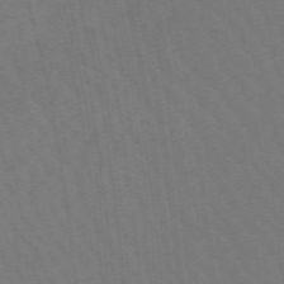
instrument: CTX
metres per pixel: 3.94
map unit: lHb
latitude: -49.1242
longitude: 83.3510
